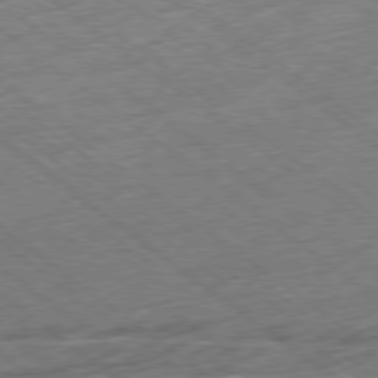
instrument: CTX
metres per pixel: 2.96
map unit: Hpe
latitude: -79.0675
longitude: -15.4049
